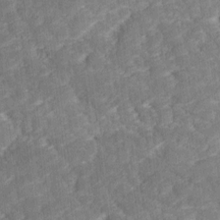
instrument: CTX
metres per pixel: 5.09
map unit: Ave
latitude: 17.7261
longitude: -135.3859
